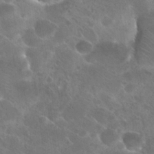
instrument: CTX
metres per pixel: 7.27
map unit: Hto
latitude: 27.3482
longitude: -38.3278
